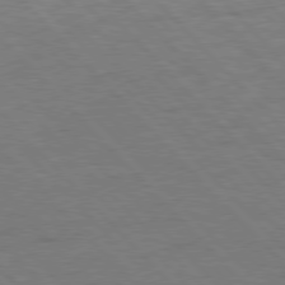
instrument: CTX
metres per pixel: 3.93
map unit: Hpe
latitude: 77.0458
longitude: -154.1956
